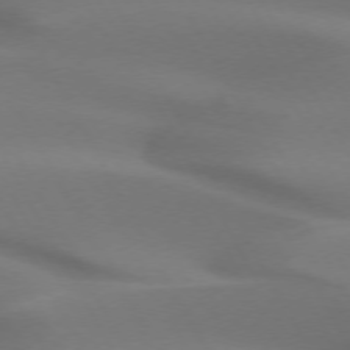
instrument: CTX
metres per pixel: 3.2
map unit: lApd
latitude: 72.8758
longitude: -49.4237
